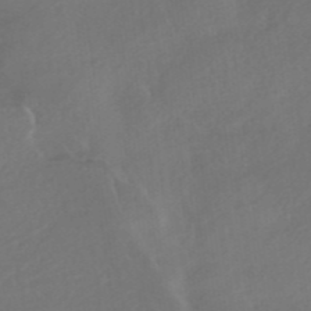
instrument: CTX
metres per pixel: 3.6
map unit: HNhu
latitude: -42.3684
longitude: 92.9353
